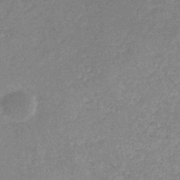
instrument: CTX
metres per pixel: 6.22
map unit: lHb
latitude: -32.4629
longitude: 69.0108
